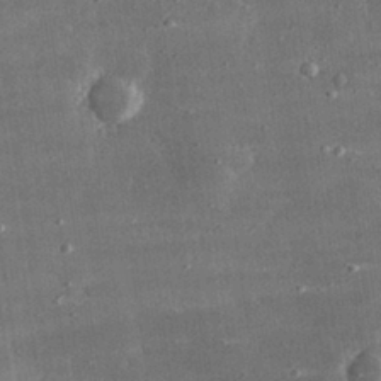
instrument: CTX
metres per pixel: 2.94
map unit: lHvf
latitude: 31.9906
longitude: -91.1214
